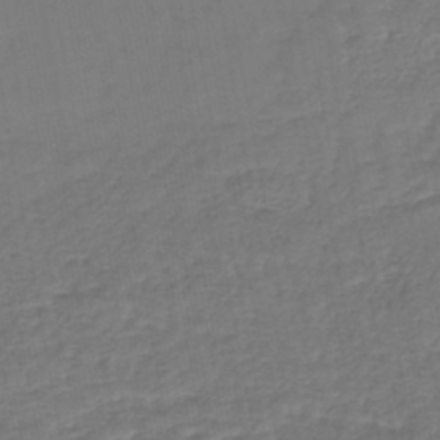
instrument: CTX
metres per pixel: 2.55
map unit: lHb
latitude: -42.5951
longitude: 66.9919
